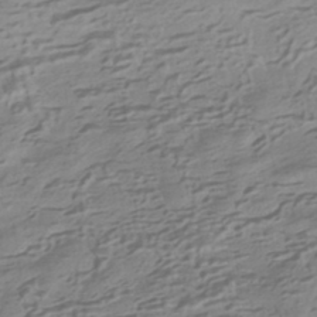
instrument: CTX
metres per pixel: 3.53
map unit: HNhu
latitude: -42.6518
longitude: 104.8597
